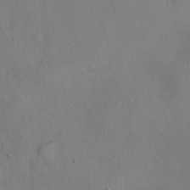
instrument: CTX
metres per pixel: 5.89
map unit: Nhu
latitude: 29.0458
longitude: -71.0458
